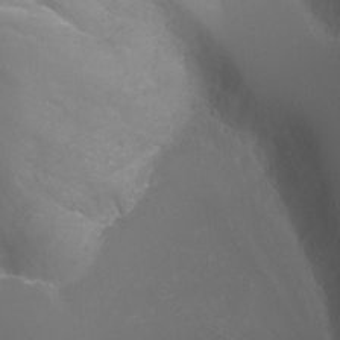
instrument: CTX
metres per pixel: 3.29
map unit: Nhu
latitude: -7.0486
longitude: -75.5938
